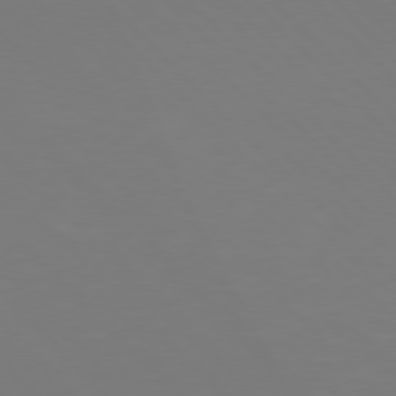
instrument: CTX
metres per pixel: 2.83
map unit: Hpe
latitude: 77.1592
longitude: -175.0836
